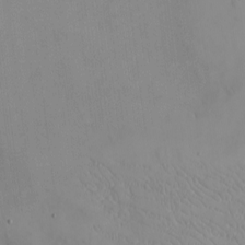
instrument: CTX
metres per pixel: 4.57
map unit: eHh
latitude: -8.8597
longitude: -68.2711
